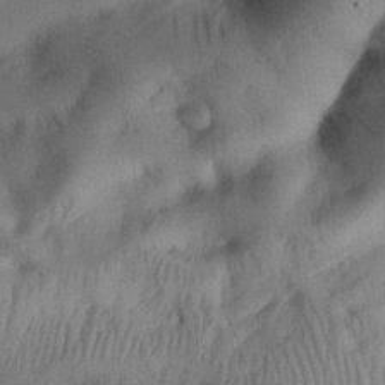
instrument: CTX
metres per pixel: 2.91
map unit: Nhu
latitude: 26.6113
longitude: -71.4615
